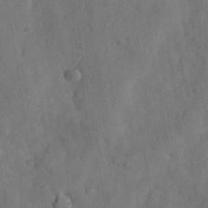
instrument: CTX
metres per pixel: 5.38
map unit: eHh
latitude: 28.9513
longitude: -76.2711
